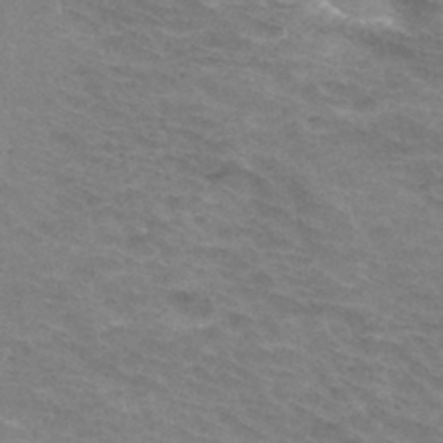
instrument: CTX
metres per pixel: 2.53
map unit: Hto
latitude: 33.3104
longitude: -43.7072
